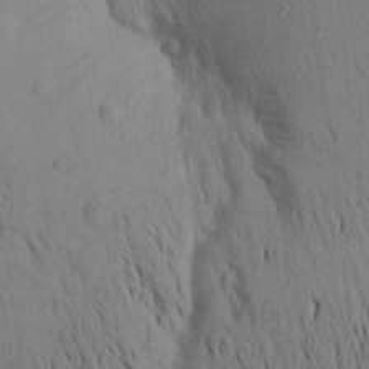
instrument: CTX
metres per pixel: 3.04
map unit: Aa
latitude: 18.9136
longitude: -149.0647
